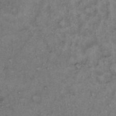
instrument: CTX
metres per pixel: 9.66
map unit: Hto
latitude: 12.1200
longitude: -60.6490
